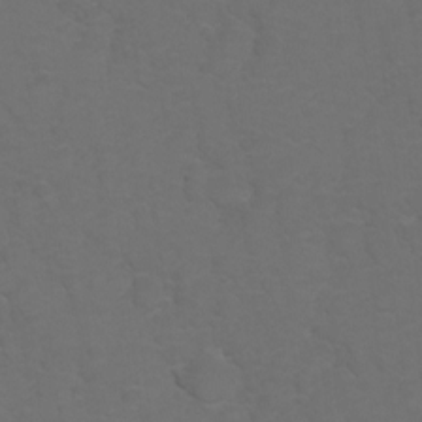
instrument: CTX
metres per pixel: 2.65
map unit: Hto
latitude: 5.9906
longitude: -30.8569
